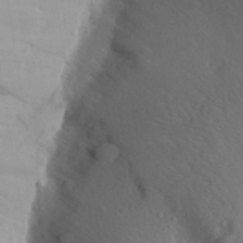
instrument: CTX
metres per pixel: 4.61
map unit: Aa
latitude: 26.4412
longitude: -147.8395
